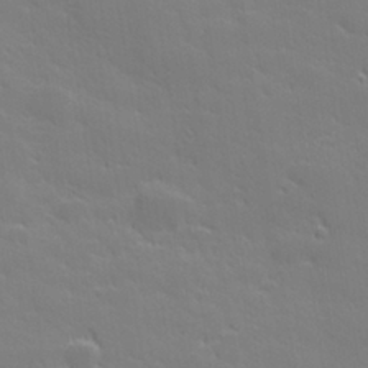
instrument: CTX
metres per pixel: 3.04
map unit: lHvf
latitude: 27.0836
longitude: 143.2187
